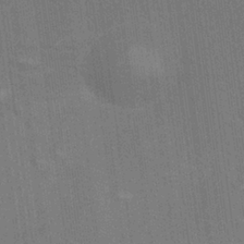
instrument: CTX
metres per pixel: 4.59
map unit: Nhu
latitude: 25.8772
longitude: -54.4412
